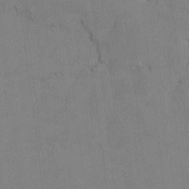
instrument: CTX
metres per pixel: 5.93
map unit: HNhu
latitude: 0.7057
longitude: -5.4615
